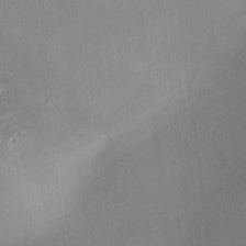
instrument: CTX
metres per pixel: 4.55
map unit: HNhu
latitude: 9.8772
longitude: 11.1242
